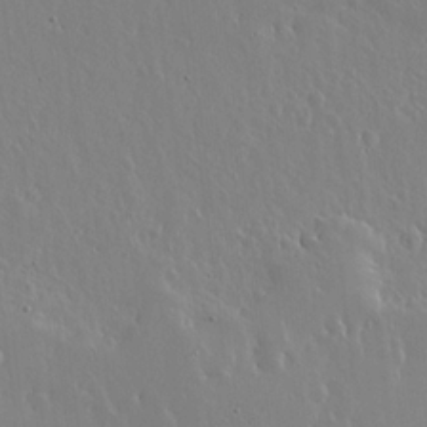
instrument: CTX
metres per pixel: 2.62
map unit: lHvf
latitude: 18.6679
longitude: -117.3671
